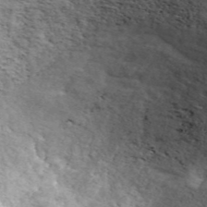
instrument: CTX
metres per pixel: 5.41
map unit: ANa
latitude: 45.5938
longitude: 27.4265
